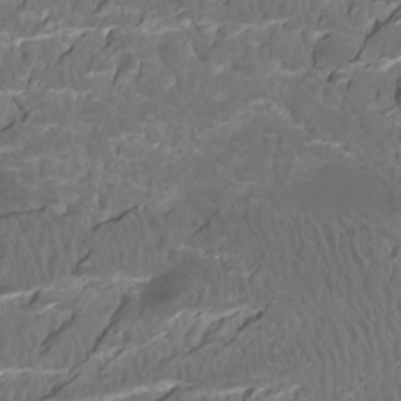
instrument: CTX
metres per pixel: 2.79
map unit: Htu
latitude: -5.7099
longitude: -73.6505
